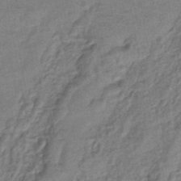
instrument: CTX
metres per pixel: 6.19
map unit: eHb
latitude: -43.3131
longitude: 83.7100
